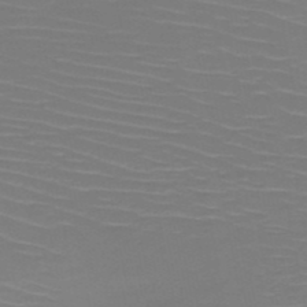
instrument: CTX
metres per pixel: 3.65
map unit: HNb
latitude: -50.8975
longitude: -44.0822
